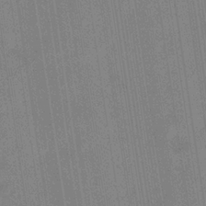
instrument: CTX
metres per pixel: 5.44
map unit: eHb
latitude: -35.2565
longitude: 73.6911
